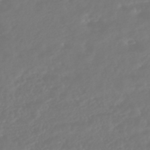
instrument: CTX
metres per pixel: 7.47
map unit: HNhu
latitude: -46.3306
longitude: 104.0661
